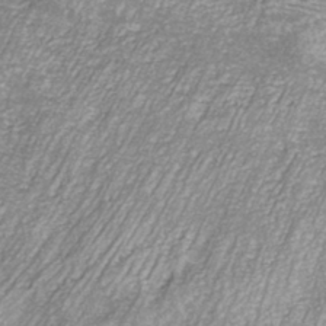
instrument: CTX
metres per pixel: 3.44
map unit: ANa
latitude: -42.6140
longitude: 108.2550
